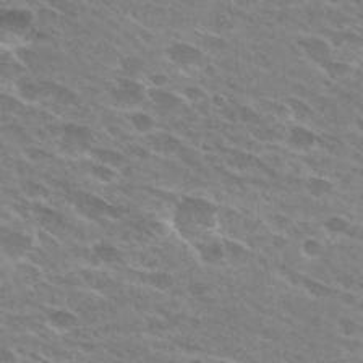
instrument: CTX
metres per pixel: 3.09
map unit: Hto
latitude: 28.4034
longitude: -42.6302
